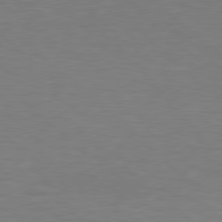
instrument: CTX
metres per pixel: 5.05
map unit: Hpe
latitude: 78.4979
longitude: -150.0633
